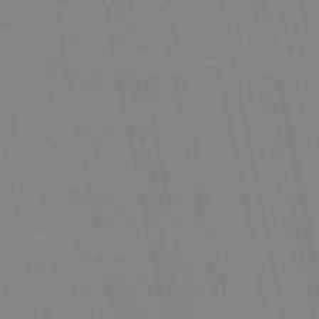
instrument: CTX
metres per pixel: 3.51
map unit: eHb
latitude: -50.3495
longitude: 68.1983
